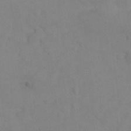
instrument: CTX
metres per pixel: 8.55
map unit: Hto
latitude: 12.0822
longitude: -37.3482
